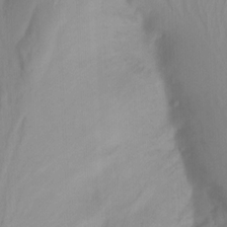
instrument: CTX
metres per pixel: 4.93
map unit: Nhu
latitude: -12.5952
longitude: -61.6127
